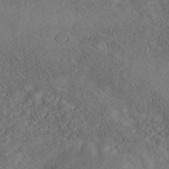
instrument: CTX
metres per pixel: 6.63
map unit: Nhe
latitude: -40.8408
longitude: -111.0648
